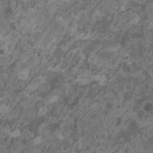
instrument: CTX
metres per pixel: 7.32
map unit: HNhu
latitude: 0.1577
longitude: 4.6518
